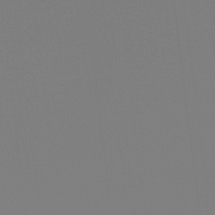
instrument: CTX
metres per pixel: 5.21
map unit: Hto
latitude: -7.9367
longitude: -49.6694
